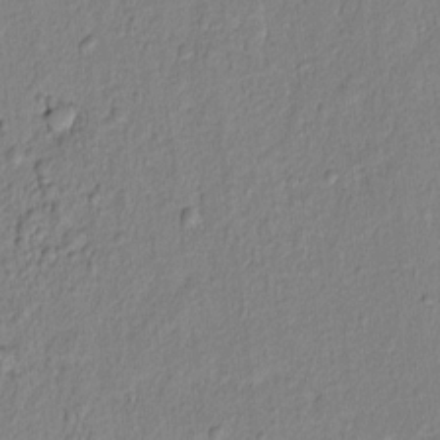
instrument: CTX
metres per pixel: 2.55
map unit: lAvf
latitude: 6.8191
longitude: 166.3306
